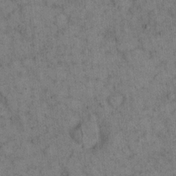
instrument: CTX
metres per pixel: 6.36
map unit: eHh
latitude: 15.6316
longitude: -64.9892
